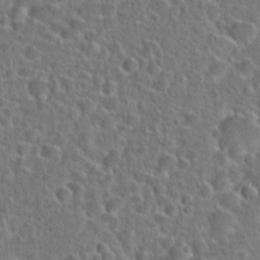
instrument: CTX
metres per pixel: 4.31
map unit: Hto
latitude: 23.4804
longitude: -46.3657
